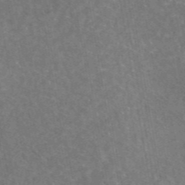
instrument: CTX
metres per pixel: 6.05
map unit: eAb
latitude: 44.9891
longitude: 123.1054
